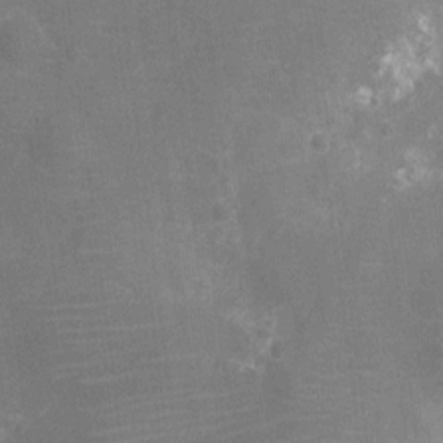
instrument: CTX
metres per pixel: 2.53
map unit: Ht
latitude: -12.1795
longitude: -25.3859
